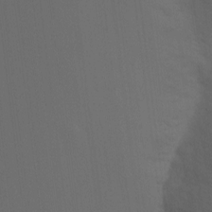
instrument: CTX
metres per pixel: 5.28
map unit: Nhu
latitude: -7.4076
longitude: -69.1970
